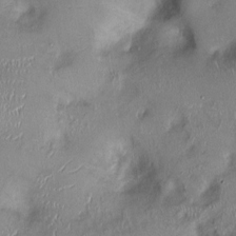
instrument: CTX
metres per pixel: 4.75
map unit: Ht
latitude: -1.2943
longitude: -13.5560
